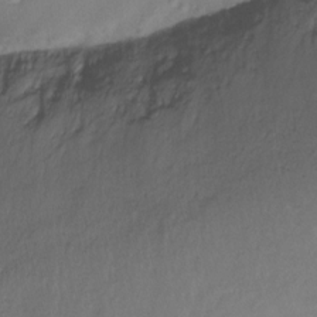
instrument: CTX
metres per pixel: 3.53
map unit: Ht
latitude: -10.5574
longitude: -39.1781
